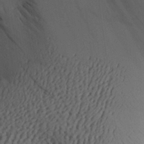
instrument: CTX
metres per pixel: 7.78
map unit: Aa
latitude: 25.7449
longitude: -128.7813
